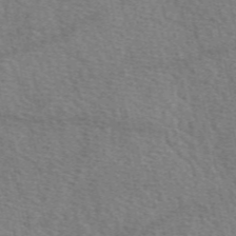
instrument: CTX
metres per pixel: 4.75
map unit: eAb
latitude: 50.6868
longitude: 108.6329
